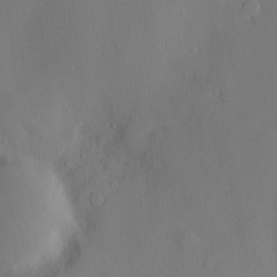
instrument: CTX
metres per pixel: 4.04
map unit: Hve
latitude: -9.3887
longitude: 175.9178
